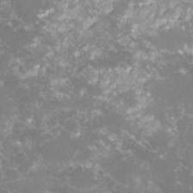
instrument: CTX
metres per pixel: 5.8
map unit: lHvf
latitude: -15.8801
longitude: -100.8947
